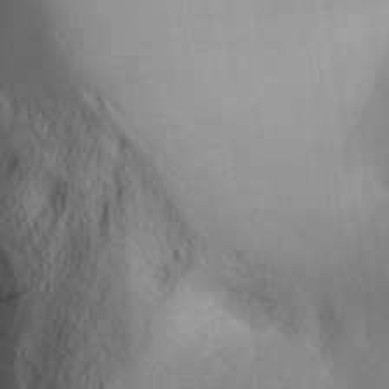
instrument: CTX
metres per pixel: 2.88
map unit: Aa
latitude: 32.1956
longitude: -141.0836
